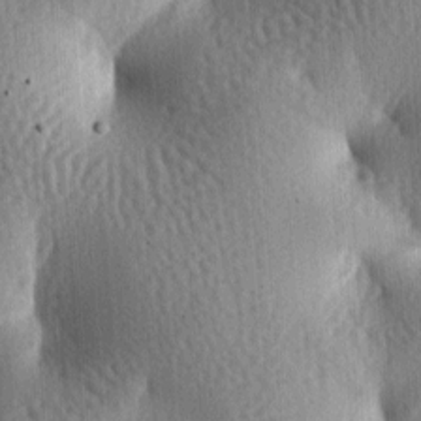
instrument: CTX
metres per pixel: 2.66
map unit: lAa
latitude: -6.8408
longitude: -127.2159
